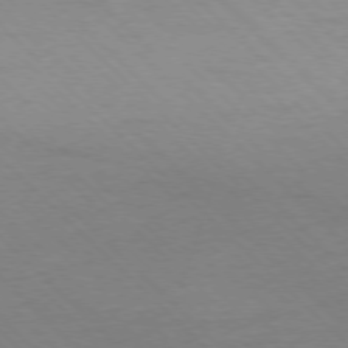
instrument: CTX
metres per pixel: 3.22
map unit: Ap
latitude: -77.4454
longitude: -85.6694
